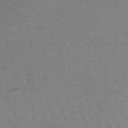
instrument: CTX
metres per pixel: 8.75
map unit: lHb
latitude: -46.5762
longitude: 76.1984
